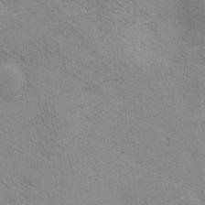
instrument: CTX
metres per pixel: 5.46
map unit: eHh
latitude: 0.1011
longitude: 14.7841
